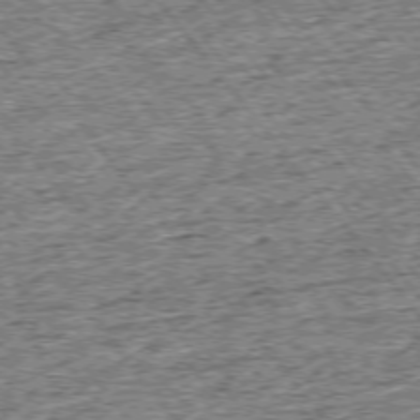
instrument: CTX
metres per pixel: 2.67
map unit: Ap
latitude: -75.4077
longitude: -91.8016
